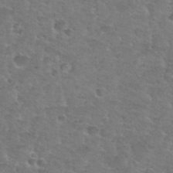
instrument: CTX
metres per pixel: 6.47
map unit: Nhu
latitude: 31.3860
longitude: -50.1388
